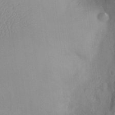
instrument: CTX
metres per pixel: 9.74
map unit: Ht
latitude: -9.6155
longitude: -21.6883
